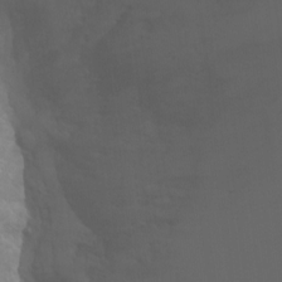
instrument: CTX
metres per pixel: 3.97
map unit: Nhu
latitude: 7.3671
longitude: -19.7260
